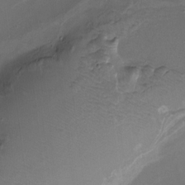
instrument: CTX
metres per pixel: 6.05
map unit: Nhu
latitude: -9.7478
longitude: -77.0080
